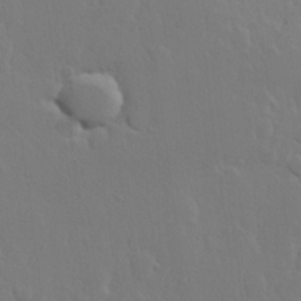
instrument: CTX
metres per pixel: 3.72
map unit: Hve
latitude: 23.0458
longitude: 145.5021
